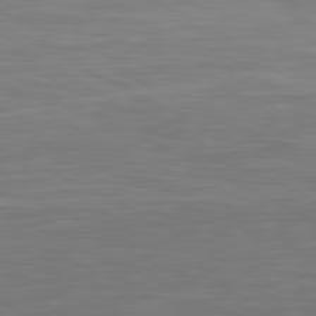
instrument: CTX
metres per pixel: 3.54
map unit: Ap
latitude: -81.0487
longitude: -59.7639
